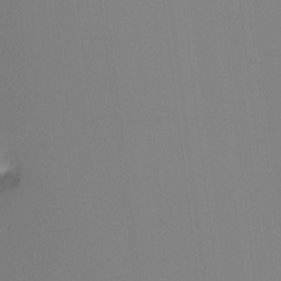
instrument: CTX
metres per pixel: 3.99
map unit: Hto
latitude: -8.1417
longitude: -50.3089
